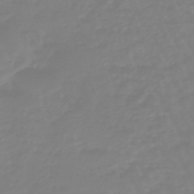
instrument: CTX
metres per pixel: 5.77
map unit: eHb
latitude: -45.9178
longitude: 82.6707
